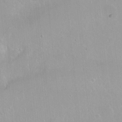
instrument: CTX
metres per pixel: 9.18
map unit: Nhu
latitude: -8.1039
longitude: -43.5182
